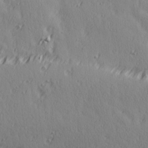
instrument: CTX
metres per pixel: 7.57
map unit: Ave
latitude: 15.1781
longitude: -105.6127
